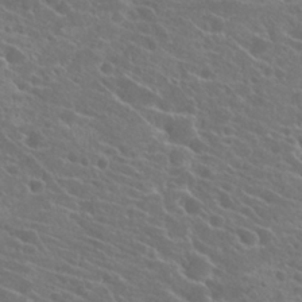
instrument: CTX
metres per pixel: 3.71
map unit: Hto
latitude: 23.5938
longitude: -39.4993
